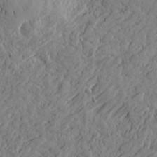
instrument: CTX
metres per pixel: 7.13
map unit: Htu
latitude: -4.3117
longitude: -176.8758
